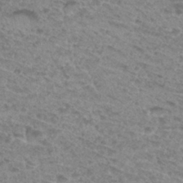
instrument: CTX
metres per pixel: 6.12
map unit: Hto
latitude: 31.8584
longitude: -48.3089
